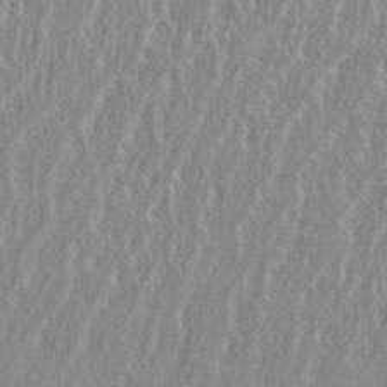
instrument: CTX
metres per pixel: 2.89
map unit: eHh
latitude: 34.0444
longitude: -132.9325
